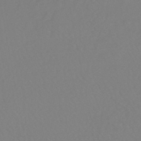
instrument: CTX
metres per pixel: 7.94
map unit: HNhu
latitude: -49.0109
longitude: 101.0864
